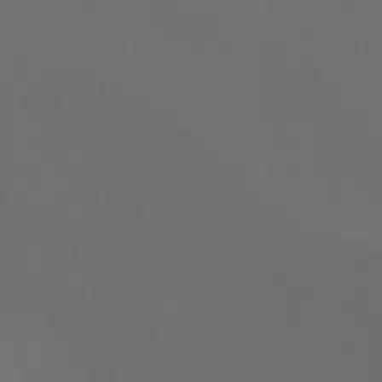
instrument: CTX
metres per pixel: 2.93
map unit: Hto
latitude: -7.7855
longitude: -50.9891
